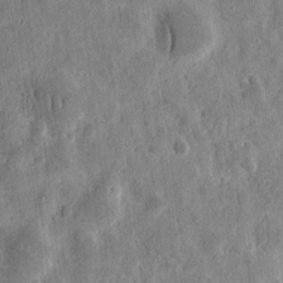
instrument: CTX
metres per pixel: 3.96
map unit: eHh
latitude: 12.1011
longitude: -73.8206
